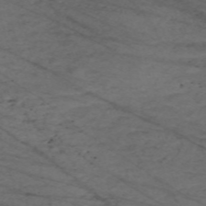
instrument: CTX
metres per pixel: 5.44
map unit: Nve
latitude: -59.5210
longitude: 61.6533
